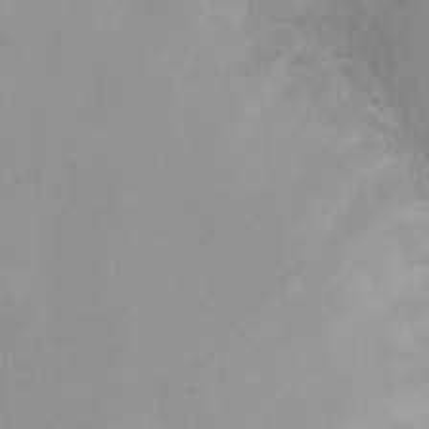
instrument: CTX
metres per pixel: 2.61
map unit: Ht
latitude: -0.3307
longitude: -34.8569
